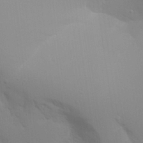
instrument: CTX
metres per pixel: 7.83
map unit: Aa
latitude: 26.5924
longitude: -131.2915
